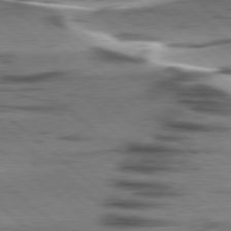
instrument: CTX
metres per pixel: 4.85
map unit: lApd
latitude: 78.4223
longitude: -49.9717
